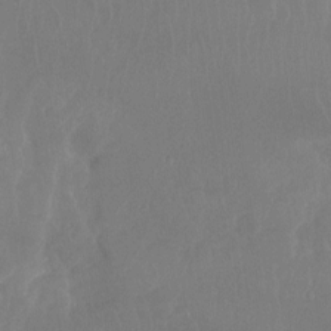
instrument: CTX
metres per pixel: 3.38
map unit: Ht
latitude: -14.9542
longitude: -54.8380
